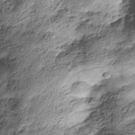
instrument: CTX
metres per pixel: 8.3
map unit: Nhe
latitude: -38.3873
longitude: -148.0444
